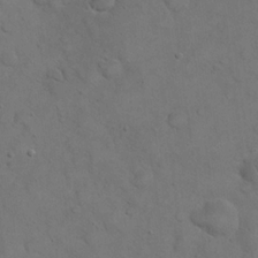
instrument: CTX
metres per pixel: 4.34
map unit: eHh
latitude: 21.0837
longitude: -59.5182
